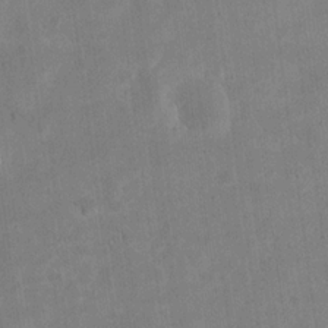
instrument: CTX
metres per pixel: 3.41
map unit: eHh
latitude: 20.5357
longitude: -69.8206
